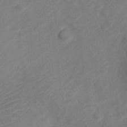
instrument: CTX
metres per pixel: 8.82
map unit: Nve
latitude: -19.8044
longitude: 106.4251
